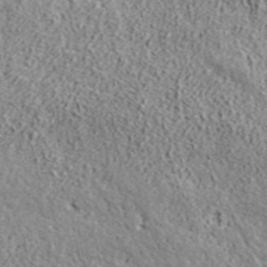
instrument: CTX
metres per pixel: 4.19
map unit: ANa
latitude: 44.3467
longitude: -85.8206
